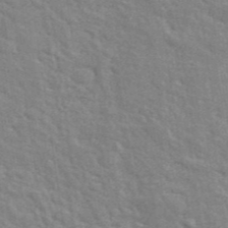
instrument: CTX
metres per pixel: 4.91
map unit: ANa
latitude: 41.5749
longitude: 29.7856
